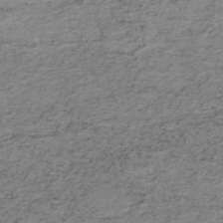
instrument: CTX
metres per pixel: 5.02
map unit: HNb
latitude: -51.7478
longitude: -53.1025
